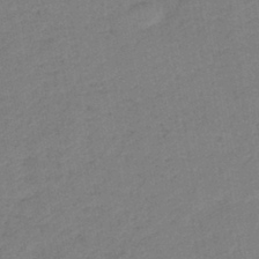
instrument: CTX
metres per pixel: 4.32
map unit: eHb
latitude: -42.0661
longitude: 79.6721
